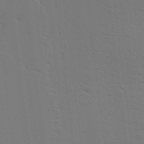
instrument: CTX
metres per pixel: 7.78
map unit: Hve
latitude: 3.1214
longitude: -125.6693
